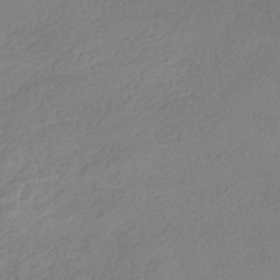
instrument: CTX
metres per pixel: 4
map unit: HNhu
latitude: -40.1983
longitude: 94.7463
